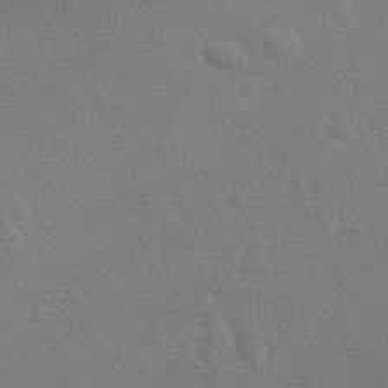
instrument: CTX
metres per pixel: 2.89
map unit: lAvf
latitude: -8.5763
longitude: -120.8569
